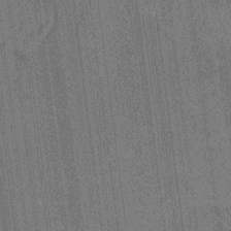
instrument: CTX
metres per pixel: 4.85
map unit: Htu
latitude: -7.0486
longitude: 155.3509
